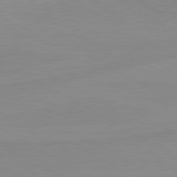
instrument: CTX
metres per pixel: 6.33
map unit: lApd
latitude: 80.3467
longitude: -176.2711
